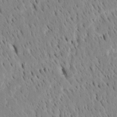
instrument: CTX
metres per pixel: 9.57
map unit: Htu
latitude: -4.1039
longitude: 151.4454
